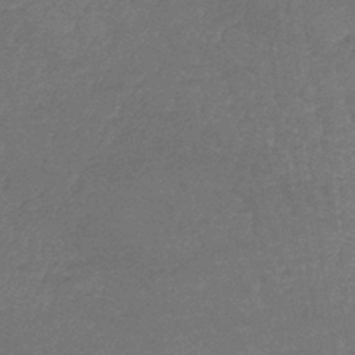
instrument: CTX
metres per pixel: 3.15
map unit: lHb
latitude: -42.8408
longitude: 66.6329
